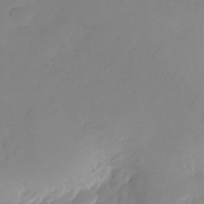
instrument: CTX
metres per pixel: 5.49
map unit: Nhu
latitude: -24.9919
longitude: -69.7450
